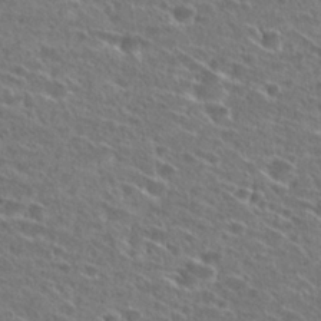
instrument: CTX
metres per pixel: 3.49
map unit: Hto
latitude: 26.6680
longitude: -46.4034
